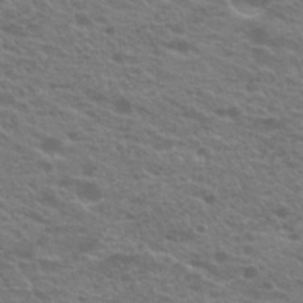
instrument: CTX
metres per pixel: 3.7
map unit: Hto
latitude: 22.6301
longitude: -37.3671
